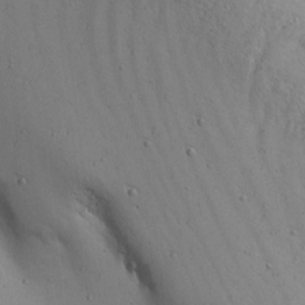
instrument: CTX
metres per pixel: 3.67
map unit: Ave
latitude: 22.2333
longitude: -137.2537
